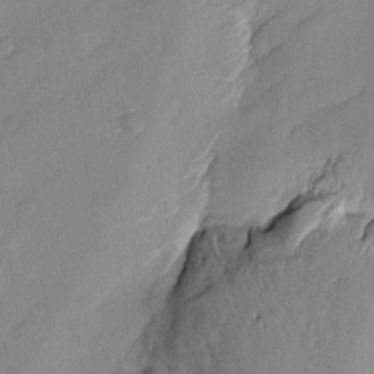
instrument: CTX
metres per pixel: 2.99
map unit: Htu
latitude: -2.0472
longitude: -176.4790
